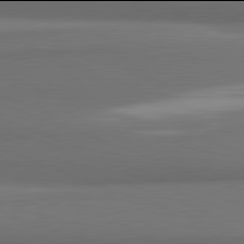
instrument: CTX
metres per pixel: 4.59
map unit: lApd
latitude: 81.9906
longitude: 169.8422
